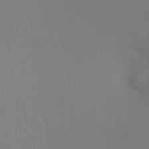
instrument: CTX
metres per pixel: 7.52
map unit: Ht
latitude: -15.3510
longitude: -49.8394
